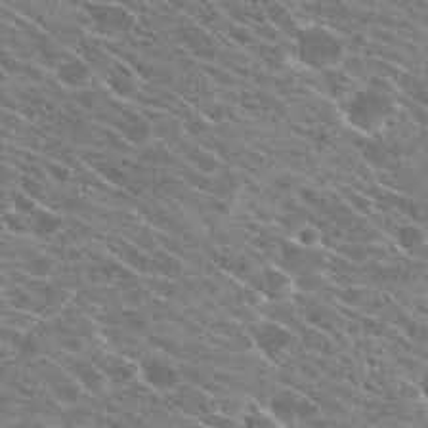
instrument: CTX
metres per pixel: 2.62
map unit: Hto
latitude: 23.4804
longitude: -41.0647
